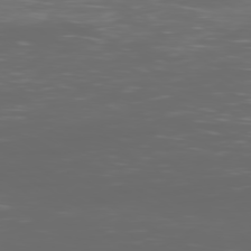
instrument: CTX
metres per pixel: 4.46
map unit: Ap
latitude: -79.5021
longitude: -74.6491
